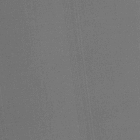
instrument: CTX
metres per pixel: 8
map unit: HNb
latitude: -32.5196
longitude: 56.7463
